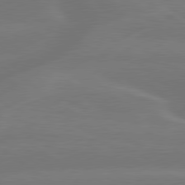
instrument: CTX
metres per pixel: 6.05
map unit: lApd
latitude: 79.9717
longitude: -149.1214
